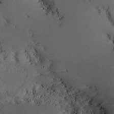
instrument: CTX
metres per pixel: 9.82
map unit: Aa
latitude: 25.4804
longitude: -133.4426
